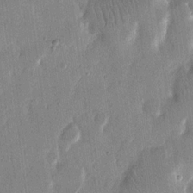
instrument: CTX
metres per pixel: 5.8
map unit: eHh
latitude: 14.4601
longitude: -70.3278
